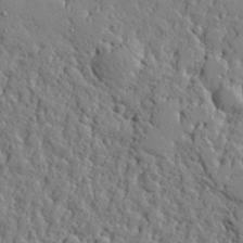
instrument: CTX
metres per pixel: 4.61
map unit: eHh
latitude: 27.1970
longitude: -78.0633
